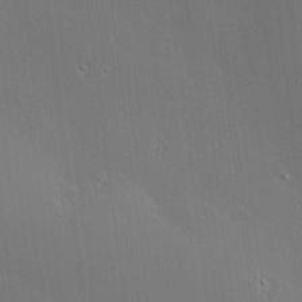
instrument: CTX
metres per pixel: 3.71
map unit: Hve
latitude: -9.3132
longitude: 175.6910
